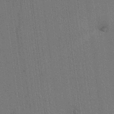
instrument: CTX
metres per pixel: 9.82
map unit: lAvf
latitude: 7.4426
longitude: 164.5385
